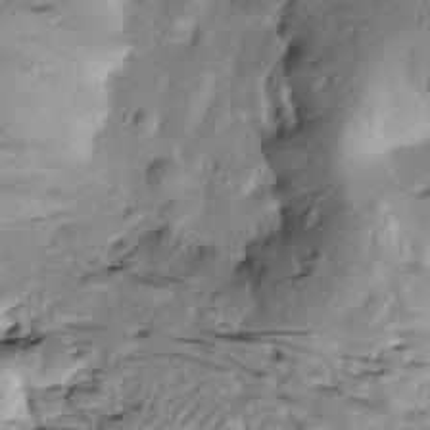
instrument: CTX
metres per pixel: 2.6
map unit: Htu
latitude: -2.6896
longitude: 150.0472
